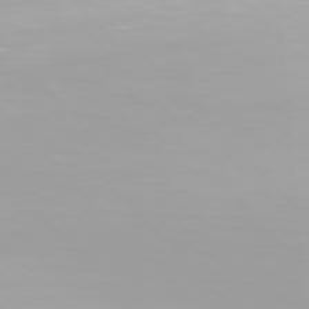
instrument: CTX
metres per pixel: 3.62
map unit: Hpe
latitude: 77.3859
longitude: -172.1388
